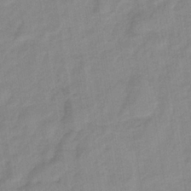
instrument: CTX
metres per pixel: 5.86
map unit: lHb
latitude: -35.5966
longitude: 73.1620
